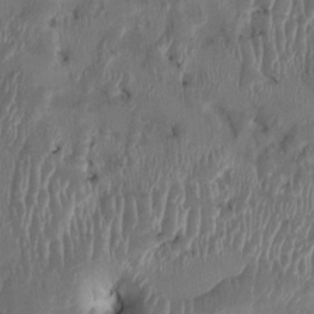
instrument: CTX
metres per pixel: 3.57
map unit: HNhu
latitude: 3.5371
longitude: -6.0255
